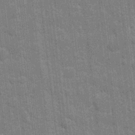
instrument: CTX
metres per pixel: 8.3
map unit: eHh
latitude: 6.9325
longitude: -74.4979
